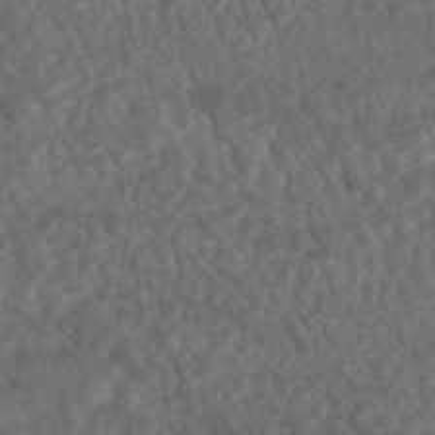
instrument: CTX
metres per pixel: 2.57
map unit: HNhu
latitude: -45.7856
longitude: 106.8597
